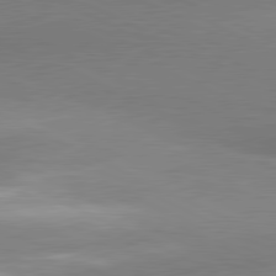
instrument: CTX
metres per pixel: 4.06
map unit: lApd
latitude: 80.8758
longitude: 166.5952
